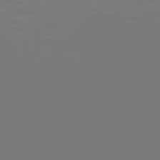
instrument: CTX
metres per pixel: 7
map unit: Hpe
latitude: 75.5371
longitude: -124.6679
